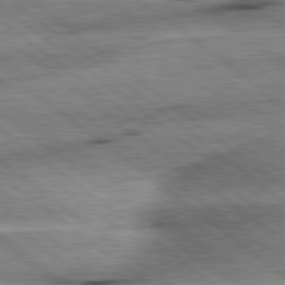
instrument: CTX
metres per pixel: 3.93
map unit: lApd
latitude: 79.4805
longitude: -140.1577
